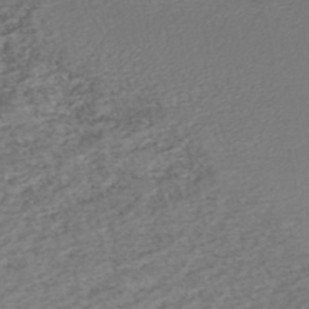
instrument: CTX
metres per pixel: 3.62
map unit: HNhu
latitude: -46.8408
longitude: 103.6155
